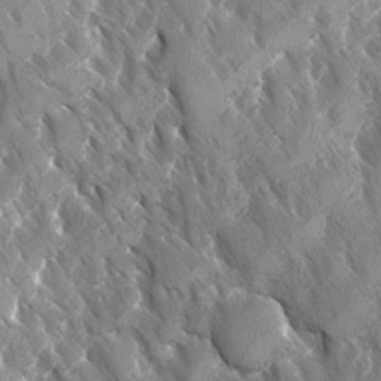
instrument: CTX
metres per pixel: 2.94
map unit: Ave
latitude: -10.9731
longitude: -118.8758
